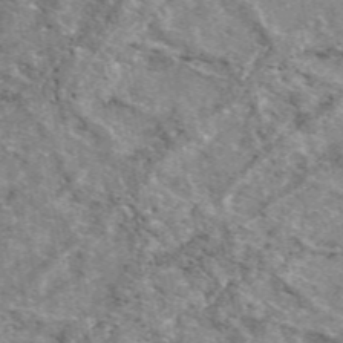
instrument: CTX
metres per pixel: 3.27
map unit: eAb
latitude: 49.1403
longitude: 113.9367
